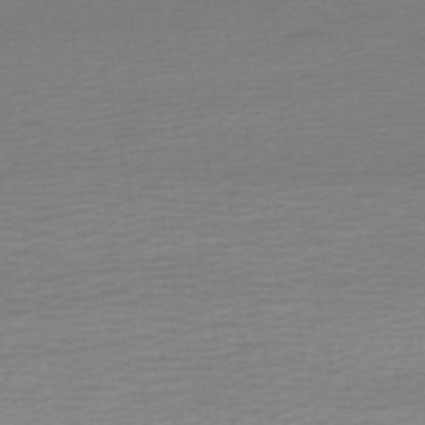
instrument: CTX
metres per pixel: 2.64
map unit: eHh
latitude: -52.3495
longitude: -25.2537
